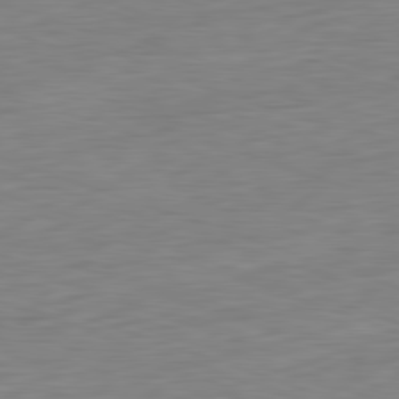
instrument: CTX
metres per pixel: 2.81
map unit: Ap
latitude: -81.9367
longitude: -78.0822
